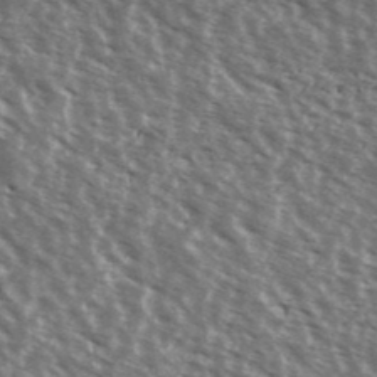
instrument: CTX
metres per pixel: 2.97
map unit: Ave
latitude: 39.6505
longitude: -108.5734
